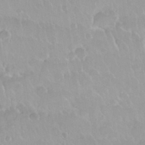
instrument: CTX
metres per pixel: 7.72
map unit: Nhu
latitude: 29.8016
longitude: -56.3278
